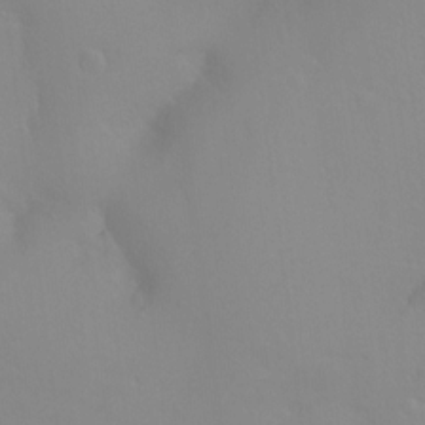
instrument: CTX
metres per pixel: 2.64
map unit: Ht
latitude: -8.9919
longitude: -37.0270
